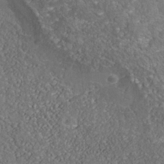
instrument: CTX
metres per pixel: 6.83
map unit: Nhu
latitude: -39.6344
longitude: -83.5938
